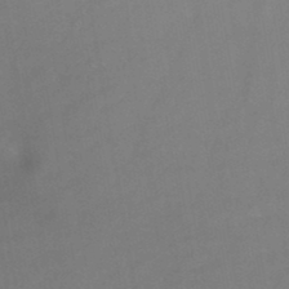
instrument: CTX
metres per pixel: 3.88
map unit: HNb
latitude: -46.7652
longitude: -39.0836
